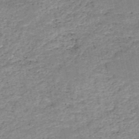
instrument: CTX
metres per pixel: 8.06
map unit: HNb
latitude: -50.4629
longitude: -41.0269
